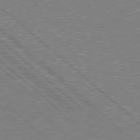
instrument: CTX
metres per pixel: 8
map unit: Hpe
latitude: 78.2901
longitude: -159.2726
